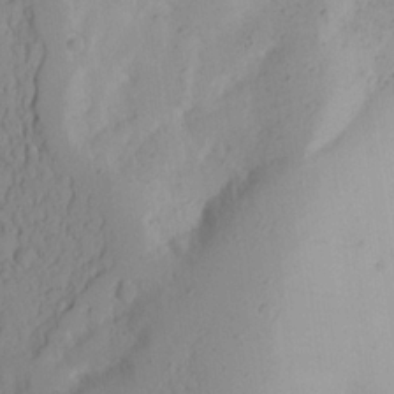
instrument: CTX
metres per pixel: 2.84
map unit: Aa
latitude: 24.1955
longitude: -131.6316
